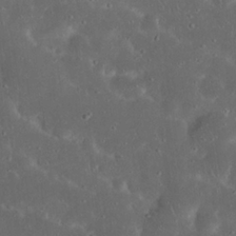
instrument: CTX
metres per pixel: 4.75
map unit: Nhu
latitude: 22.9325
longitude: -70.9325
